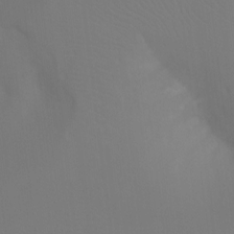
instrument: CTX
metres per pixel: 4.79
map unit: Ht
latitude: -7.9367
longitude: -28.6868
